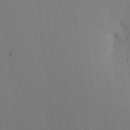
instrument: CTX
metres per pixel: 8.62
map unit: eHh
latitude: -0.6708
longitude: 17.3888
